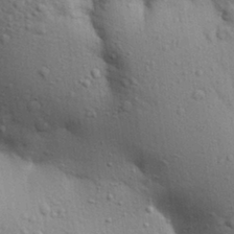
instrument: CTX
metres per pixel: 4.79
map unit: Aa
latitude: 29.6316
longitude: -147.6694
